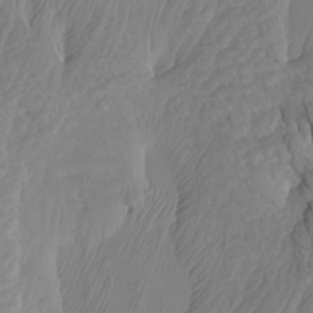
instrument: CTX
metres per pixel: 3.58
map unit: Htu
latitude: -6.7463
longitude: -69.8583
